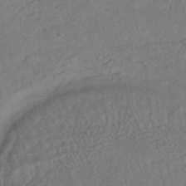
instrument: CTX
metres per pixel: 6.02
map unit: HNhu
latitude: -45.0298
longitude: 100.2550
